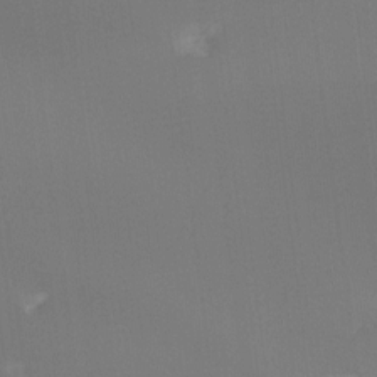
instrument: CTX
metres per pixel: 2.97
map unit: Hto
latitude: -8.3117
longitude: -47.1026
